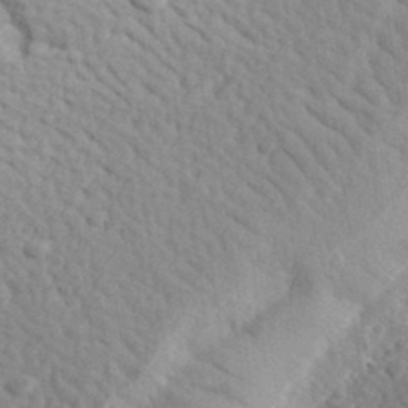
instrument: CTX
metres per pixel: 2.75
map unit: eHh
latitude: 34.7435
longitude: -78.1389
